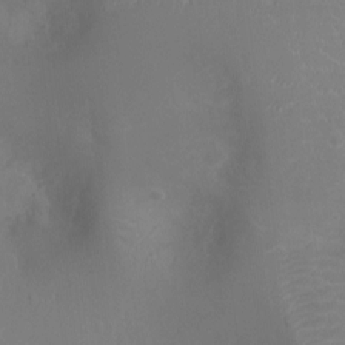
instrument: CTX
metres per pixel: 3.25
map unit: Ht
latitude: -3.4076
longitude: -16.7624
